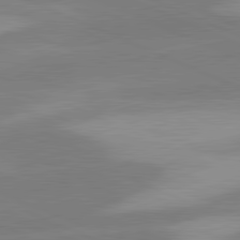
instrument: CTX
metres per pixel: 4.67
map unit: lApd
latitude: 81.4237
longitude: 124.8786
